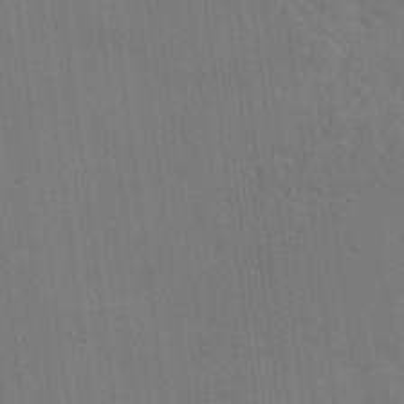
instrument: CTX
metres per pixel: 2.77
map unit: Nhu
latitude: 0.5168
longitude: -76.8947
